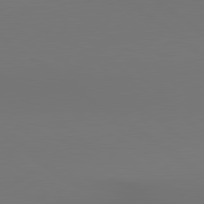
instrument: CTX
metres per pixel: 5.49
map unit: lApd
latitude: 80.6490
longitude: 153.5021
